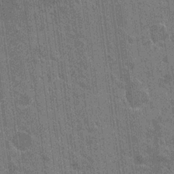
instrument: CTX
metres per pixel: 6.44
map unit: Hto
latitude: -3.9367
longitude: -35.7827
